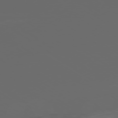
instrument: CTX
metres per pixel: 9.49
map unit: Ap
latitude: -79.5588
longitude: -58.8569
